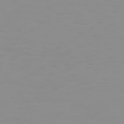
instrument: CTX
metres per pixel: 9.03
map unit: Hpe
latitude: 74.0822
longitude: -127.4616
